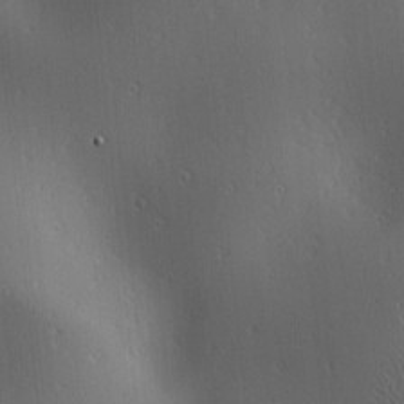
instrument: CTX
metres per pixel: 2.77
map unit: lAa
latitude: 1.7260
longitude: -115.6315
